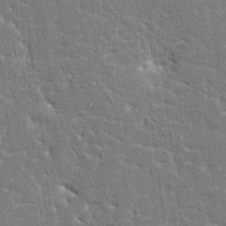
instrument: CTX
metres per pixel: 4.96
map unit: HNhu
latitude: 6.2522
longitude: -5.3859
